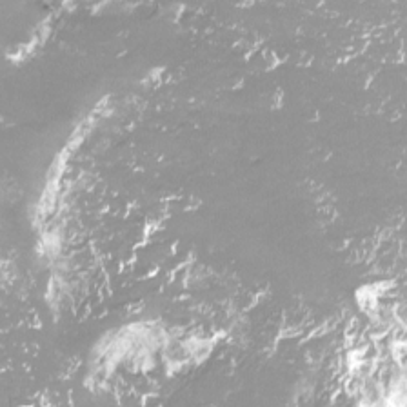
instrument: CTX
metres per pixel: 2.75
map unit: Htu
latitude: -13.4077
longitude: -45.1592
